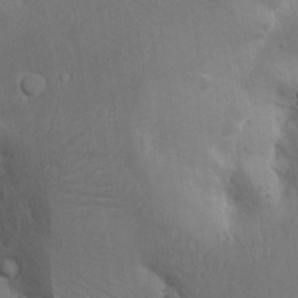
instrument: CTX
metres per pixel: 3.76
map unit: Nhu
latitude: 18.5545
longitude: -73.7450
